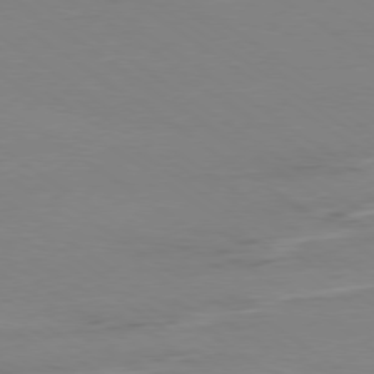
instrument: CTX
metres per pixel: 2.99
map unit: Ap
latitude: -79.5777
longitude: -55.4048
